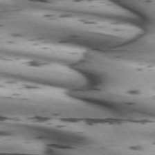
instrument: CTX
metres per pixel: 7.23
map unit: lApd
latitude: 72.1389
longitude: -52.2901
